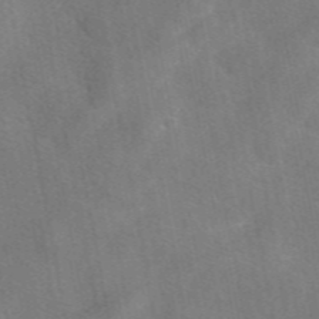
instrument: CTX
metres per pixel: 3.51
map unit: eAb
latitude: 47.8584
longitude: 122.7086
